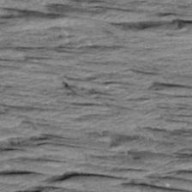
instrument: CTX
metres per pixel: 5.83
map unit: Aa
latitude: 8.4223
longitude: -137.8584
